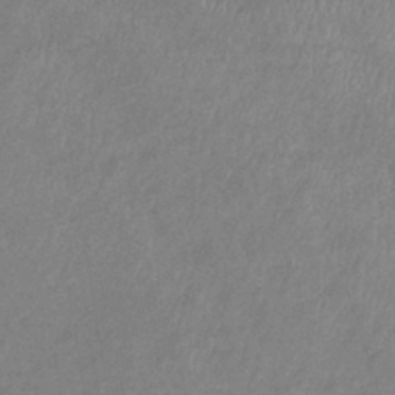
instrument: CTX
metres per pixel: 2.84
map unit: lHb
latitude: -40.6707
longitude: 75.0298
